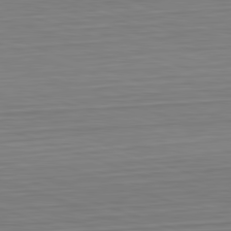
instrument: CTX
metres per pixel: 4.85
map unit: Hpe
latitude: -82.6329
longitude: 13.7667
